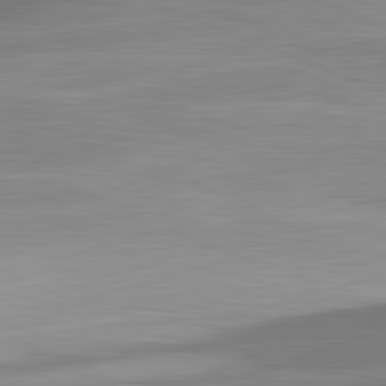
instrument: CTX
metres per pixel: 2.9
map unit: lApd
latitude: 82.2711
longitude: 138.0094
